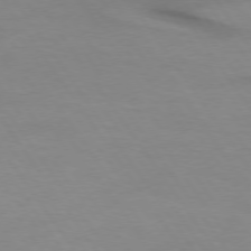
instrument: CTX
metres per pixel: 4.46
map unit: lApd
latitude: 74.4979
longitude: -59.2726
